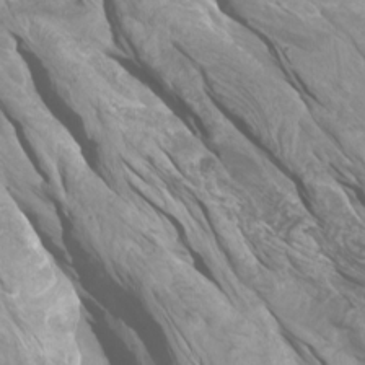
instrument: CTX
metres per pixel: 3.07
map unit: Htu
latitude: -6.4629
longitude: -75.6694
